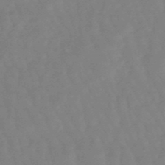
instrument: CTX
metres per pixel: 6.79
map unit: eHb
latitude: -49.2754
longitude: 77.4643
